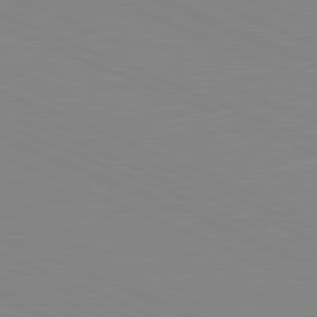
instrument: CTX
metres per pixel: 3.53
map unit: lApd
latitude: 81.8016
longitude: -168.7246
